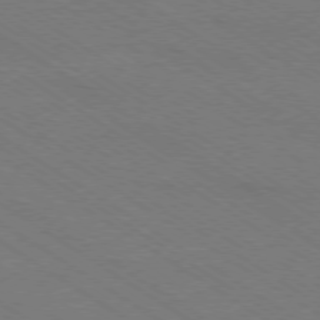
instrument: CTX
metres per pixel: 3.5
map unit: Ap
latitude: -79.1431
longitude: -84.9136
